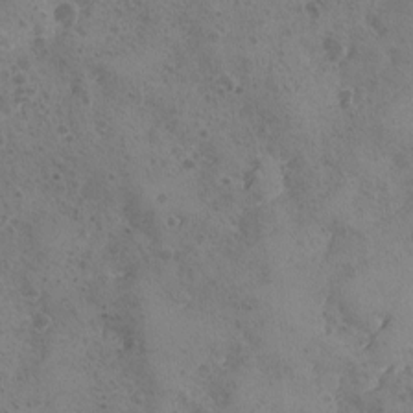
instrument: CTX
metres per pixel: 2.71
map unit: Ave
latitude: -8.5385
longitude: -118.1578
